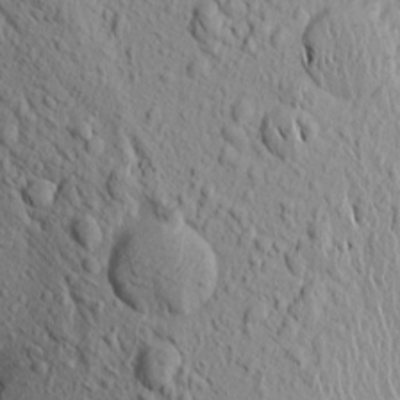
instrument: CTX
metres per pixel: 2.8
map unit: Aa
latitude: 18.2711
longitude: -147.5560
